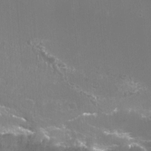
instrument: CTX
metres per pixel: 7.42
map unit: Nhu
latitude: -13.3132
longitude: -64.4601
